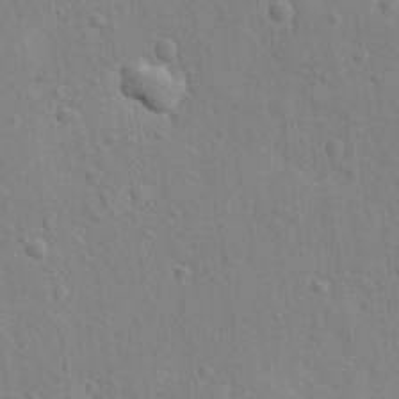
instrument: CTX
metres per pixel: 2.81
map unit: lAvf
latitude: -8.9353
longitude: -120.4790
